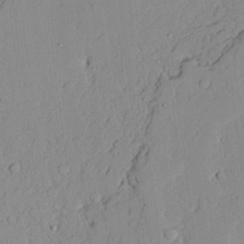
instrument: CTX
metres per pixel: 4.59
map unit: lAvf
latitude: 23.3671
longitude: -109.9528
